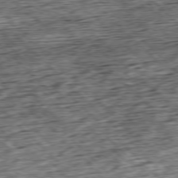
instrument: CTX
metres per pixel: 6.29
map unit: Hpe
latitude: -77.5588
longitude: 13.7289
